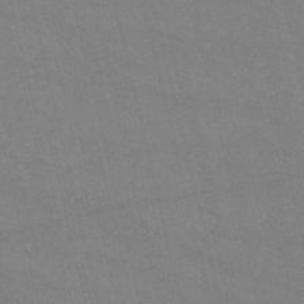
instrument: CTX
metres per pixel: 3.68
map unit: HNb
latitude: -54.4251
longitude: -37.6694
